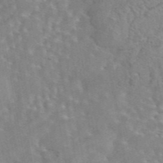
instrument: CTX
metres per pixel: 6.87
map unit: eAb
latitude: 44.4034
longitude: 109.8044
